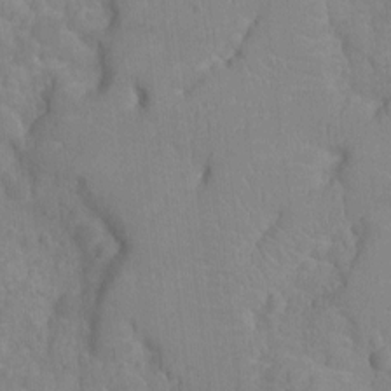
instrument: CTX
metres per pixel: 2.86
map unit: Ht
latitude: -9.2376
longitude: -22.1011
